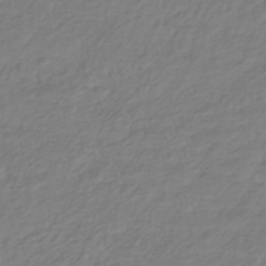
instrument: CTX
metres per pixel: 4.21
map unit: HNhu
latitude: -45.5210
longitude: 98.1984
